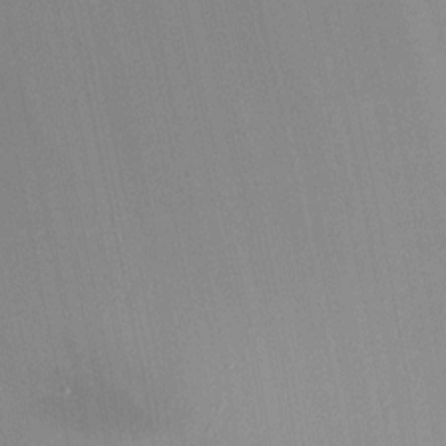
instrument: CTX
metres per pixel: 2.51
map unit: lAa
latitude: 4.1200
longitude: -111.7828
